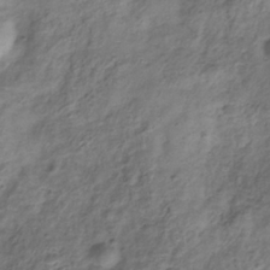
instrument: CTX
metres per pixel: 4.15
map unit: Hve
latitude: -33.5210
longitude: 89.3320
